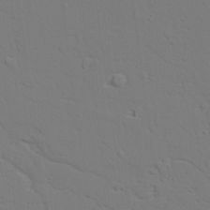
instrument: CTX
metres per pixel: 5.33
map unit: lAvf
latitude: 27.4049
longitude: -109.3859
